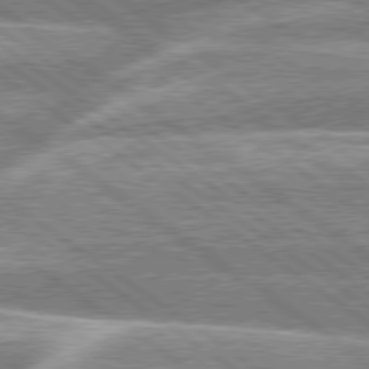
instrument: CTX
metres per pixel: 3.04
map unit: lApd
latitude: 79.0459
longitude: -159.6694
